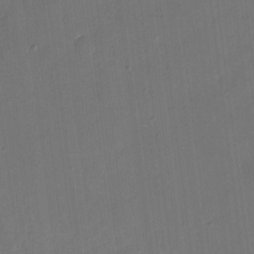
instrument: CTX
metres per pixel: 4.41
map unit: eHh
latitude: 5.0836
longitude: -68.4601
